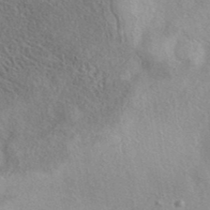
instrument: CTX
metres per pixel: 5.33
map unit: eAb
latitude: 40.1955
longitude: 105.8422
